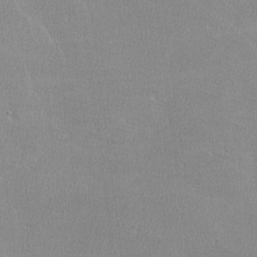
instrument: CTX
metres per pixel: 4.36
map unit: lHvf
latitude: -12.5385
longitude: -101.6127
